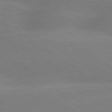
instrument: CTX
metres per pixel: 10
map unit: lApd
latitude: 80.0255
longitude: -148.2523
